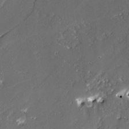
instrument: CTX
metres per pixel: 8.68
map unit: lAvf
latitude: -2.0661
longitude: -107.3860
